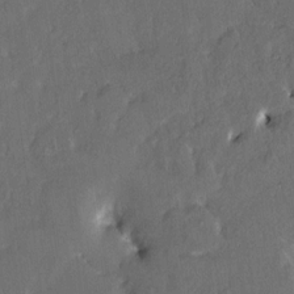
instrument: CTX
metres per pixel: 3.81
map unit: HNhu
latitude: 6.2900
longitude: 3.3320
